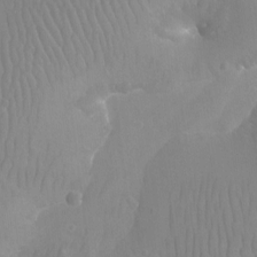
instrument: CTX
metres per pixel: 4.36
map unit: Aa
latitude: -12.6141
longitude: -67.5560
